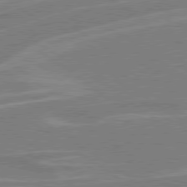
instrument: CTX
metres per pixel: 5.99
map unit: Hpe
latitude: 79.1970
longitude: -122.7057
